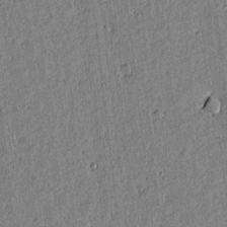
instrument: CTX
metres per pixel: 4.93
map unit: lAvf
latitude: 15.2537
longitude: -125.0647
